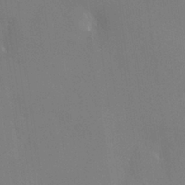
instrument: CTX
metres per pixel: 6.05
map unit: HNhu
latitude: -0.5574
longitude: 4.1416
